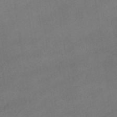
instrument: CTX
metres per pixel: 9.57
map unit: HNhu
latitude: -39.9367
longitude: 96.1984
